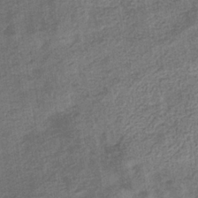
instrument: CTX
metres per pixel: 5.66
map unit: eHb
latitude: -35.0297
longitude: 78.0283
